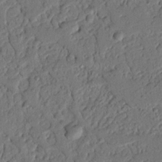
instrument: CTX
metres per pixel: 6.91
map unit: Nhu
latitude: 21.1592
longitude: -77.2348
